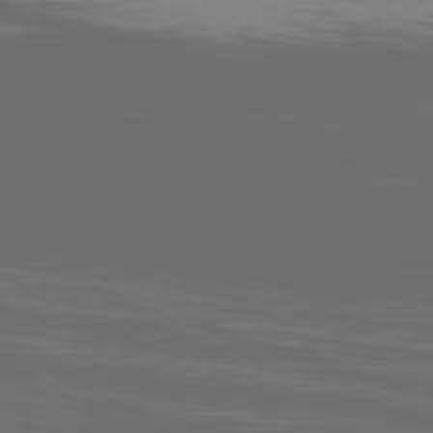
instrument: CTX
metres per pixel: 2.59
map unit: Ap
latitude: -79.7666
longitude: -59.5938
